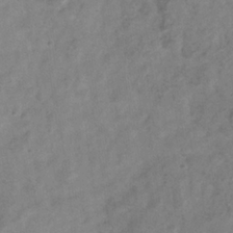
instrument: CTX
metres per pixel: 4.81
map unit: Hve
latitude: -33.6722
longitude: 89.6533
